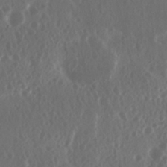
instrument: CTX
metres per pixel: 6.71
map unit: Nhu
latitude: 29.4804
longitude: -57.7638
